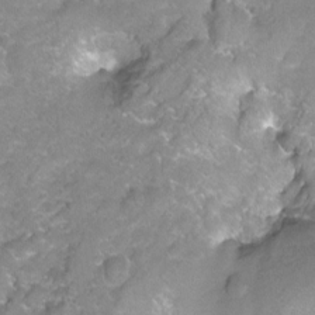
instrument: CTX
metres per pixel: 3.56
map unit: Hto
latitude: -4.8786
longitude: -35.3670
